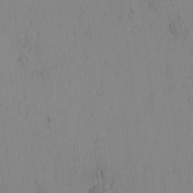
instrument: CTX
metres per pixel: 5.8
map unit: Nhu
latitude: -6.4440
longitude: -153.1592
